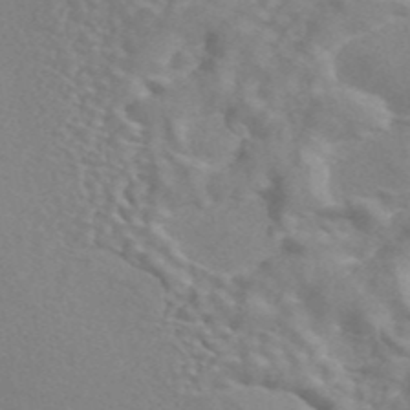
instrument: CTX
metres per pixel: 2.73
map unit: ANa
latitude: 43.9528
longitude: 26.7463
